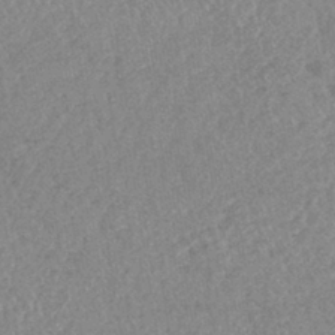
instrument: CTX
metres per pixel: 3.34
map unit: lHb
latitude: -40.5196
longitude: 68.8030
